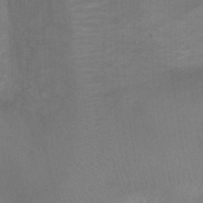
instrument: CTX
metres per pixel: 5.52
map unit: Ht
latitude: -1.0298
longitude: -16.7435
